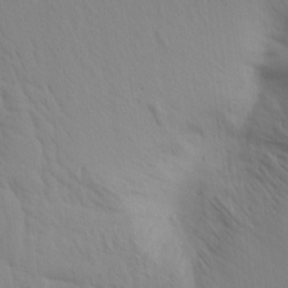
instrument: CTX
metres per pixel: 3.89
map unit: Aa
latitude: 18.2144
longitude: -143.8961
